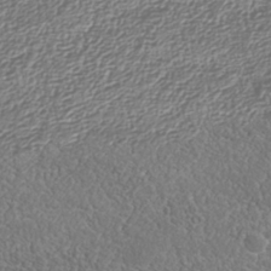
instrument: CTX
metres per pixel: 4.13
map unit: Nhu
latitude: -40.0283
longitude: -83.9339
